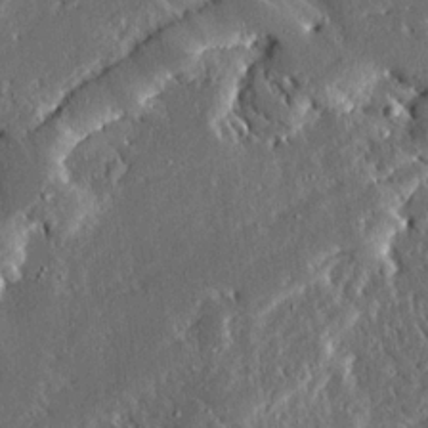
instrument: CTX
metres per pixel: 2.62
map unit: Ave
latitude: 14.7058
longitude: -139.0647
